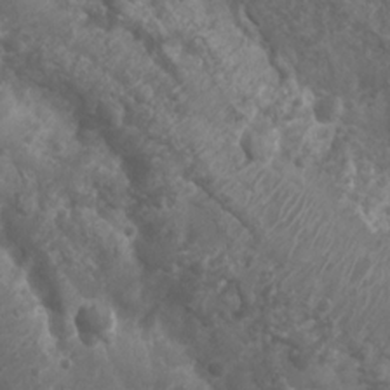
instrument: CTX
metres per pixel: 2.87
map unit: Nhu
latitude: 7.0458
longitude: -20.7813
